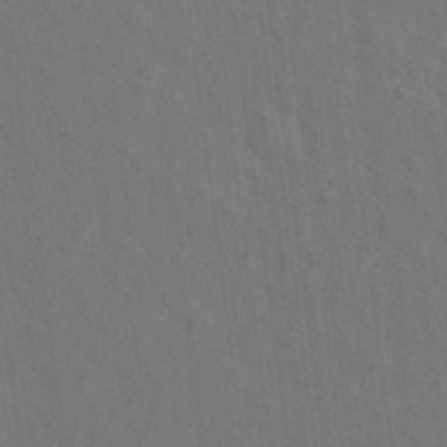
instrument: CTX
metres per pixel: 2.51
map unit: Hto
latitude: 15.1215
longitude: -36.1956
